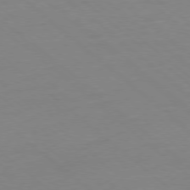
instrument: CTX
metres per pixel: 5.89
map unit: Ap
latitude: -78.6707
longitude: -57.0458
